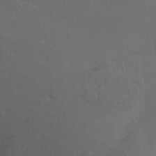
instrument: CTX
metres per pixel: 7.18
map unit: Nhu
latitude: -4.1228
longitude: -74.4790
